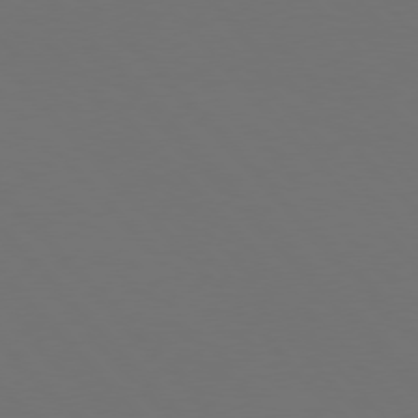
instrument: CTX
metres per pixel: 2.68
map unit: Hpe
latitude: 76.5168
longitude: -169.0837
